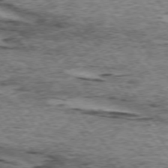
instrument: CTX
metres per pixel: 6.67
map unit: lApd
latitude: 74.1956
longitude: -76.1011
